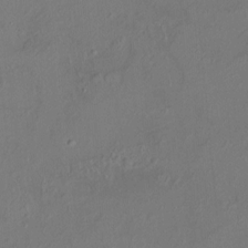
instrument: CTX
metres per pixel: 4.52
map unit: HNhu
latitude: 5.5182
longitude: 14.1417
